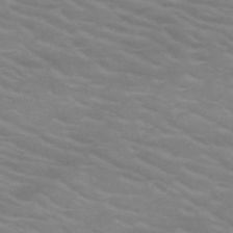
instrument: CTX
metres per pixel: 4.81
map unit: HNb
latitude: -53.2376
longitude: -45.2915
